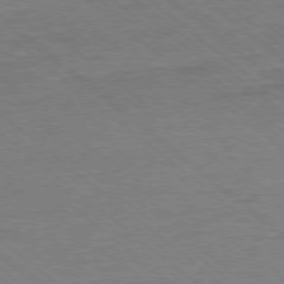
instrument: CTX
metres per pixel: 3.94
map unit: Ap
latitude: -77.9745
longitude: -83.5938
